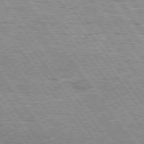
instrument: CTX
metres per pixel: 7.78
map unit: Hpe
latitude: 74.8002
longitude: -150.4601
